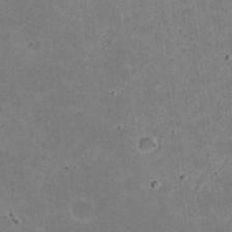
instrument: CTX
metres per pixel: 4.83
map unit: eHh
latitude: 21.0270
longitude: -71.4426
